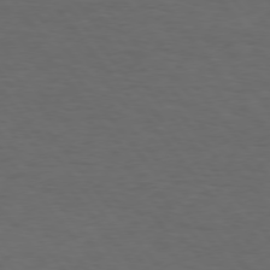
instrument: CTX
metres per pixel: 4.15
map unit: Hpe
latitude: 75.2159
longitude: -131.3860
